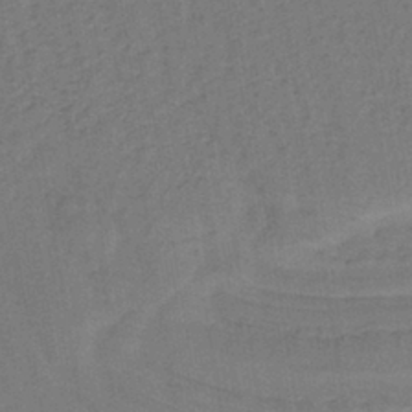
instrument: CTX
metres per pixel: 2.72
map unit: lHb
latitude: -39.1620
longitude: 63.4454
